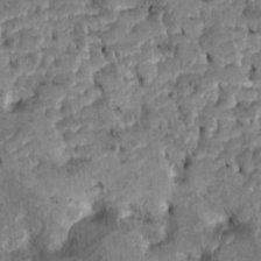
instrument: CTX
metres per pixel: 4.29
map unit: Htu
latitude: -7.5399
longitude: 145.5966
